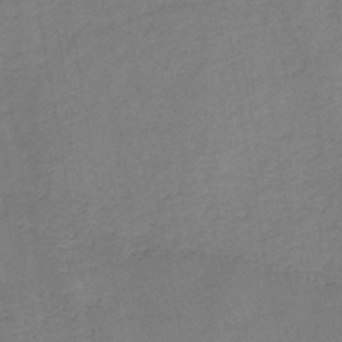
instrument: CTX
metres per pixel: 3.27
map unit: HNb
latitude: -46.3873
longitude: -37.8017
